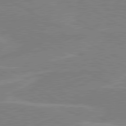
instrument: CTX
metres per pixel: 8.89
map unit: lApd
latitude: 80.6679
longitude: 121.9178
